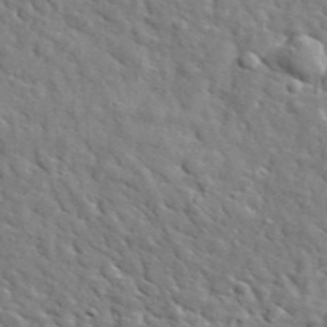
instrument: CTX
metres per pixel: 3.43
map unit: lHvf
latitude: 36.1389
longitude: -86.9136
